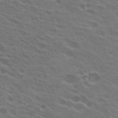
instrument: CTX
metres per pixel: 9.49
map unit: Hto
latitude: 24.0822
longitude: -38.3089
